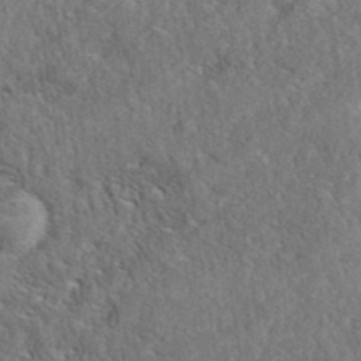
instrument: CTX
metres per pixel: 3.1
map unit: eAb
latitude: 38.3089
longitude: 112.2740
